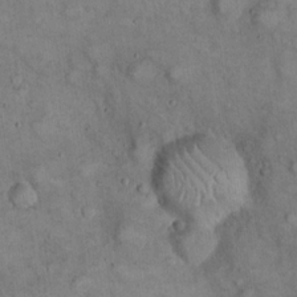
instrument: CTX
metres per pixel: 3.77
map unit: eHh
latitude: 22.1767
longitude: -61.0458
